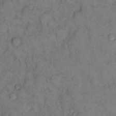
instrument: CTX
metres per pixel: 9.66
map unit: eHh
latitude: 12.1389
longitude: -62.9514
